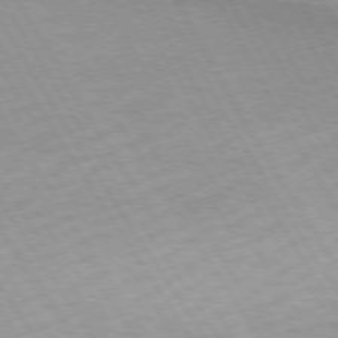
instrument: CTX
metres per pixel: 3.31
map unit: Hpe
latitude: 74.2900
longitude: -141.8961
